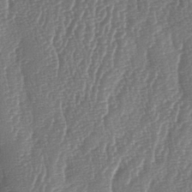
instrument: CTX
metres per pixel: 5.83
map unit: lAa
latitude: -6.4251
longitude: -129.6505
